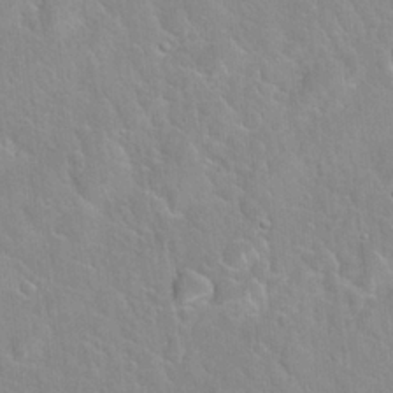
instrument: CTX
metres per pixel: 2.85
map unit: Hto
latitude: 21.7828
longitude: -52.1956
